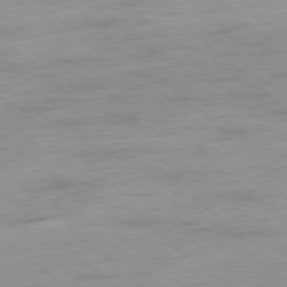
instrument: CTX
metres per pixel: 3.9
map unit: Hpe
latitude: -78.4440
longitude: -20.8758
